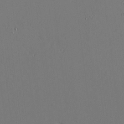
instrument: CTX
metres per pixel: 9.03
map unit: eHh
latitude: -4.3306
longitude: -80.4412
